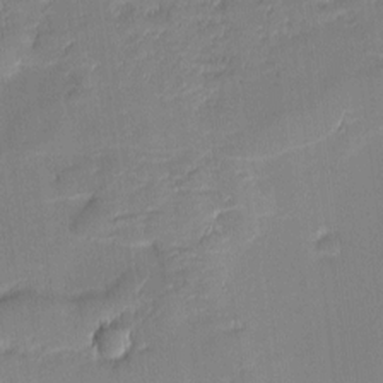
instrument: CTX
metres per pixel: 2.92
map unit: eHh
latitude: -1.7289
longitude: -82.8380
